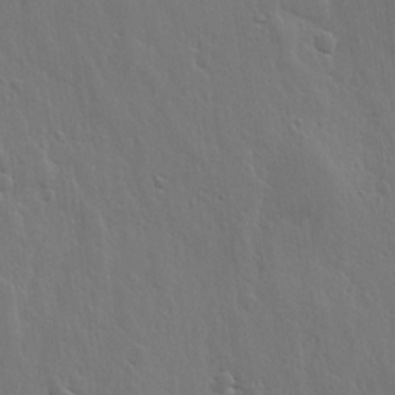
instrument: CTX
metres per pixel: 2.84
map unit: lHvf
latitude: 18.7246
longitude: -116.8947
